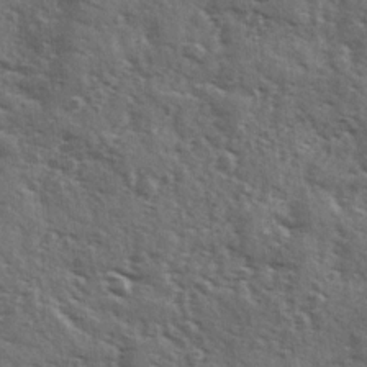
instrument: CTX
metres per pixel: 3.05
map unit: Ave
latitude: 11.6883
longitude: -102.8191
